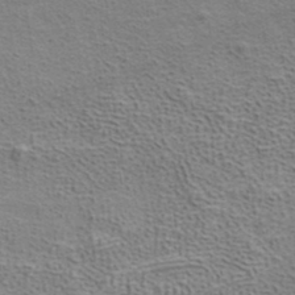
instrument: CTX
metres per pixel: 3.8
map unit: ANa
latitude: 35.7638
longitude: 13.1809
